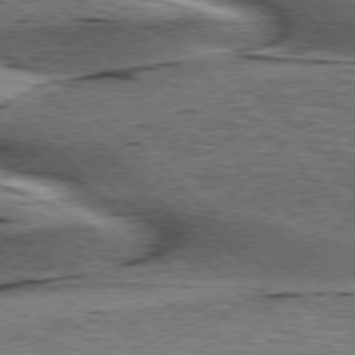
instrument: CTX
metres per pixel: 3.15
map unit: lApd
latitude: 76.3089
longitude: -58.6302
